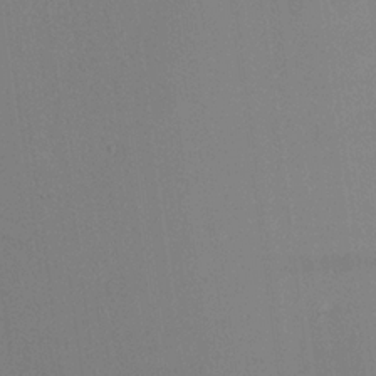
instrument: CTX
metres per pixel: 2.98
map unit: Aa
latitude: 19.6882
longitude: -140.8191
